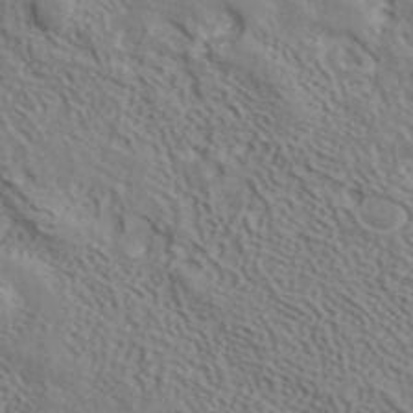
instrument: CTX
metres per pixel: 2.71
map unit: ANa
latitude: 42.4790
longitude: 35.1620
